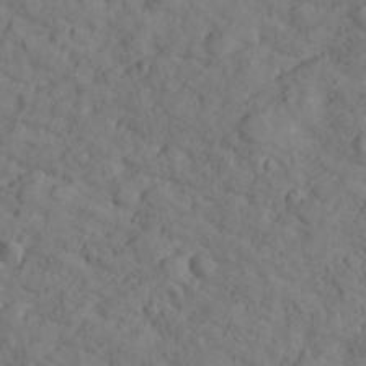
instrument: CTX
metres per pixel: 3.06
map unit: lHvf
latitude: 13.3671
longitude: 177.8800
